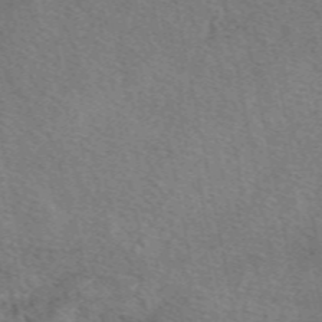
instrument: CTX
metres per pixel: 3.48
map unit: eAb
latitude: 50.6490
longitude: 110.3873
